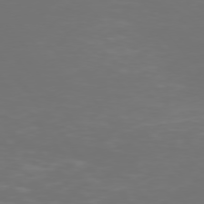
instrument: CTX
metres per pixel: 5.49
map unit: Hpe
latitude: 74.4790
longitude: -125.2537
